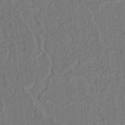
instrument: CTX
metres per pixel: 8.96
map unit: lAvf
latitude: 7.4237
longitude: 164.8786
